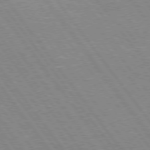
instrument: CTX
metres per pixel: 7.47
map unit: Hpe
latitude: 75.3293
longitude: -157.6127
